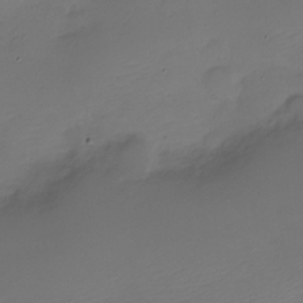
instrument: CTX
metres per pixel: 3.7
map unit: Nve
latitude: -21.5966
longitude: 105.8800
